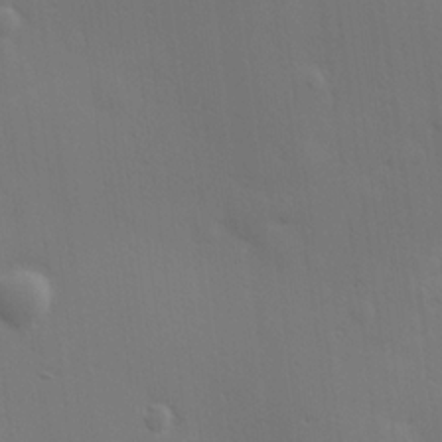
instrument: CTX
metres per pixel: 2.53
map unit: Hve
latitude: 18.8191
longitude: 150.7652
